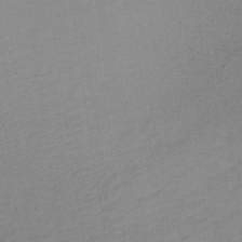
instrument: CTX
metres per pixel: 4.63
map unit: lHb
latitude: -36.1039
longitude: 68.6518
